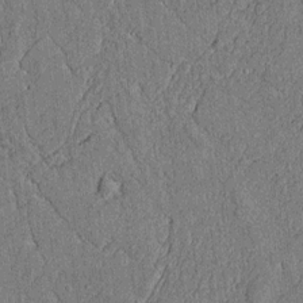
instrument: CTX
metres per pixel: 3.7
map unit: lAvf
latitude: 4.8191
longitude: 169.7666
